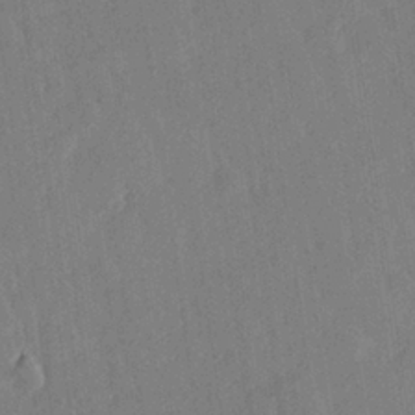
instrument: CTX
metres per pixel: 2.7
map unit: Hve
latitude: 27.0081
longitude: 145.1242
